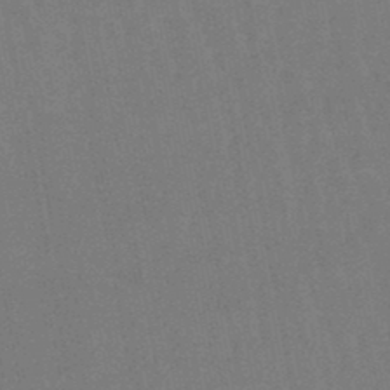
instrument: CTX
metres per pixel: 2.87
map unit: eHb
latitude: -46.5384
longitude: 78.5762
